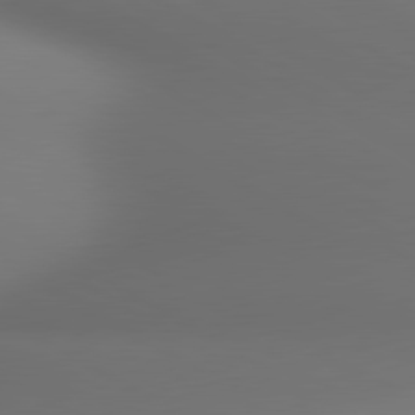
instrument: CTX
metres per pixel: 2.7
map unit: lApd
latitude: 80.8191
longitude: 137.5777
